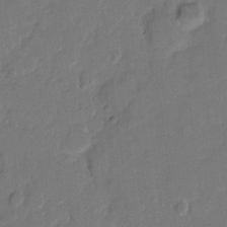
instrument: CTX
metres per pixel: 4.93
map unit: eHh
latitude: 9.5560
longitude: -64.2522
